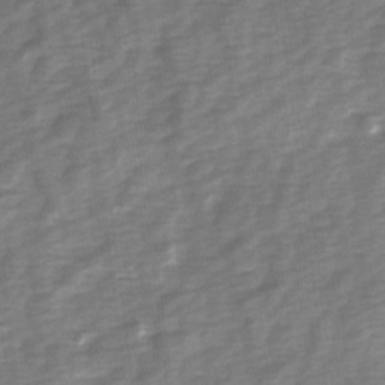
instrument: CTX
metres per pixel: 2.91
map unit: Ave
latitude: 1.0836
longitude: -112.4223
